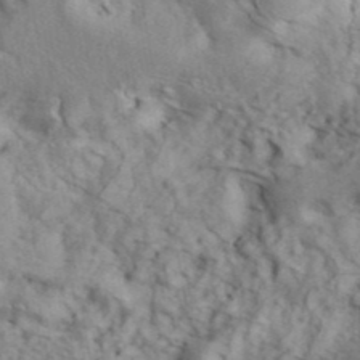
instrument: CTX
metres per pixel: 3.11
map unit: ANa
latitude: 42.4790
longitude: 53.4076
